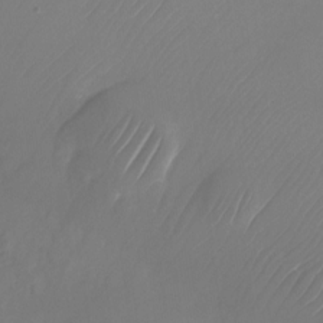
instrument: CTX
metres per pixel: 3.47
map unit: Nhu
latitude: -27.5399
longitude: -71.6127
